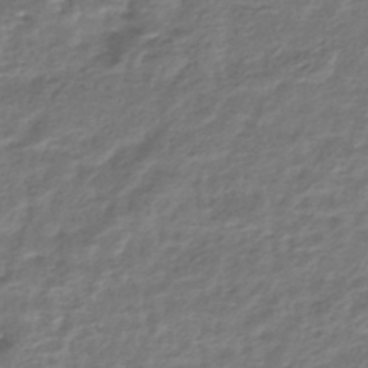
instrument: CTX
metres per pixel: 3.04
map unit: HNhu
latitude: -45.2565
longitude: 102.6707
